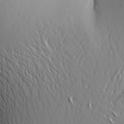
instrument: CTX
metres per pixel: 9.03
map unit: Aa
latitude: 25.7638
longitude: -149.4049
